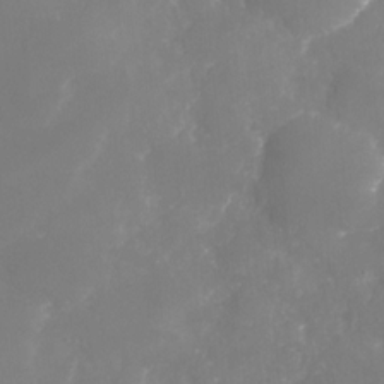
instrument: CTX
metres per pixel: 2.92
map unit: Nhu
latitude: -29.2943
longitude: -64.6868
